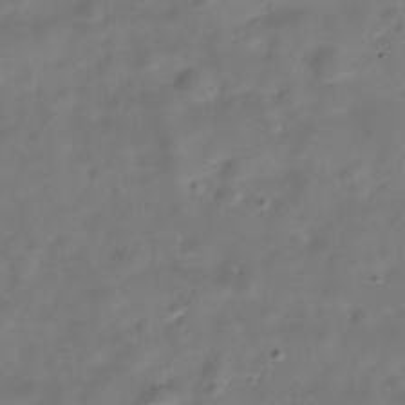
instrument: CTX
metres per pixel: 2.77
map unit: Hve
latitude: -30.5196
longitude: 92.6518
